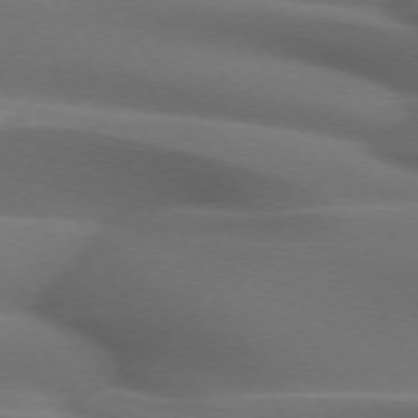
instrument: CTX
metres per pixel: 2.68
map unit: lApd
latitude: 72.5735
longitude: -50.8569
